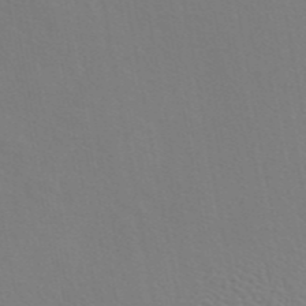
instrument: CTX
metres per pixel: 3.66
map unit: eAb
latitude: 45.3481
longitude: 112.8975
